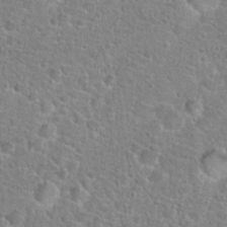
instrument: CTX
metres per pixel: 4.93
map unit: Hto
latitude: 24.4601
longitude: -48.9136
